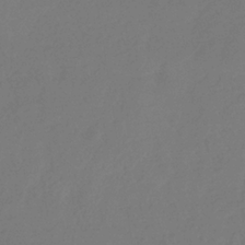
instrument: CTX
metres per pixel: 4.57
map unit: eHb
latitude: -34.3873
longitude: 78.5573
